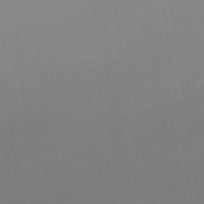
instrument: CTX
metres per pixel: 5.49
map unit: lHb
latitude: -47.9367
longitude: 67.3321
